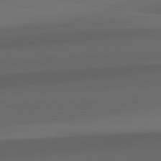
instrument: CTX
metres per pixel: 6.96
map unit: lApd
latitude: 82.2144
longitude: 143.1998
